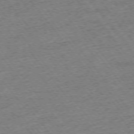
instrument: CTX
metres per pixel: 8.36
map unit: Ap
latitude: -75.1054
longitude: -88.2712
